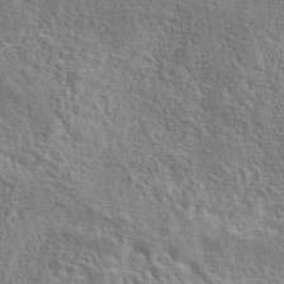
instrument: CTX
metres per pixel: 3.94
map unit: eAb
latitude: 43.1592
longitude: 113.6911
